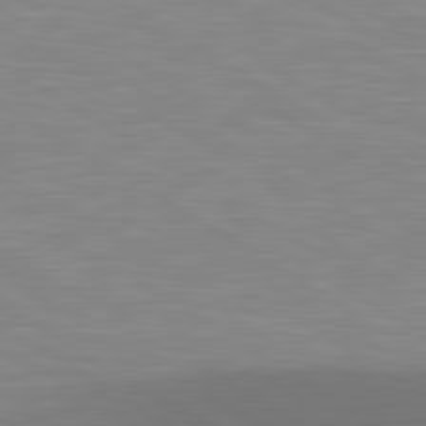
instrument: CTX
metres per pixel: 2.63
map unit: lApd
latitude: 81.0647
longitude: 160.9164
